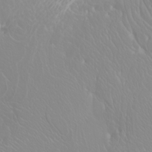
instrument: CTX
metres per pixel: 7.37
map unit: Htu
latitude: -4.5951
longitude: -88.9514
